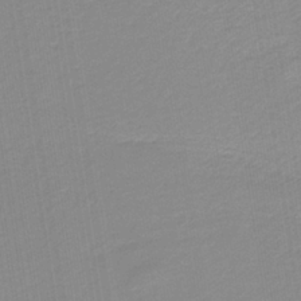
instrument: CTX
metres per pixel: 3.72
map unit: lHb
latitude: -36.1039
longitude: 58.8974
